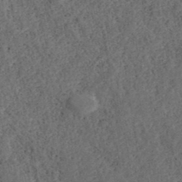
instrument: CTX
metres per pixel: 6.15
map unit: ANa
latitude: 39.8394
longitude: 18.2928
